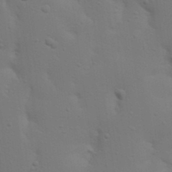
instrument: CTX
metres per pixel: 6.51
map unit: Nhu
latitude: 22.7435
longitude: -73.1593
